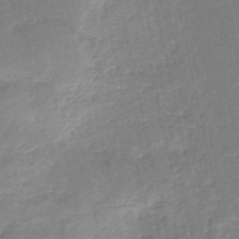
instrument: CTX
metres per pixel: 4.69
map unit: HNb
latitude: -51.1998
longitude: -41.0080
